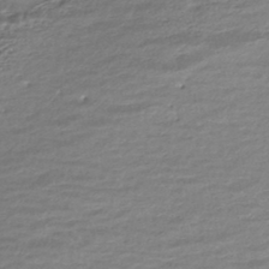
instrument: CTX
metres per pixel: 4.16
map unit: HNhu
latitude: -44.8786
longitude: 101.4454
